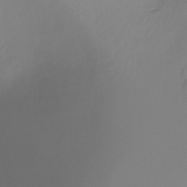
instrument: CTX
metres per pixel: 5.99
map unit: Ht
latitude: -16.0472
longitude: -42.7246
